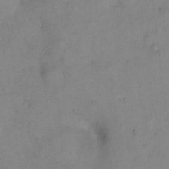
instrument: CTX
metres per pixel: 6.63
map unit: eHh
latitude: 21.1781
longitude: -61.6505
